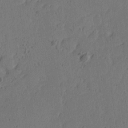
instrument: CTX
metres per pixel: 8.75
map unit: Ave
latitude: 14.3468
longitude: -106.4790
